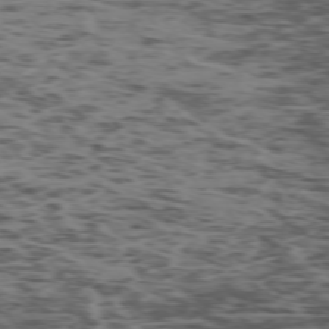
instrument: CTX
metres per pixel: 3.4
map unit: Ap
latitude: -75.5022
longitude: -78.9703
